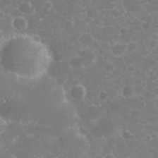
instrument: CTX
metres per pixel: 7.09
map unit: eHh
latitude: 32.6302
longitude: -61.1214
